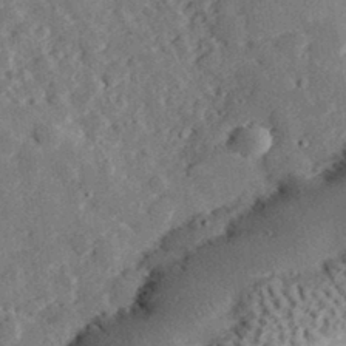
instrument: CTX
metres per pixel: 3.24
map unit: lHvf
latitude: 33.1403
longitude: -83.5749
